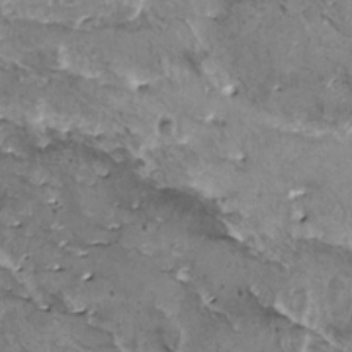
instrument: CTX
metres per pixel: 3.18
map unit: HNhu
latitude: 1.3292
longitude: 5.2754
